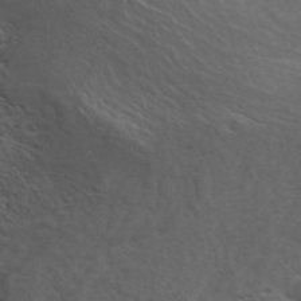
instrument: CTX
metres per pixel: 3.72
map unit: ANa
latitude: 42.6680
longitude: 24.6329
